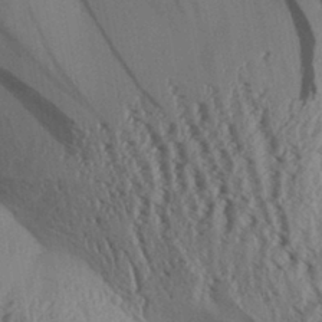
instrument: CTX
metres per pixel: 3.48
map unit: Aa
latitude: 32.4601
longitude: -136.9514
